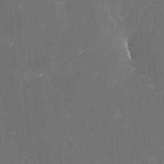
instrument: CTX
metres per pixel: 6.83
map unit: HNhu
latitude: 5.8772
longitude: 13.8234
